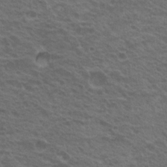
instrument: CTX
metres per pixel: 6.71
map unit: Nhu
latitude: 20.3468
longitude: -31.1026
